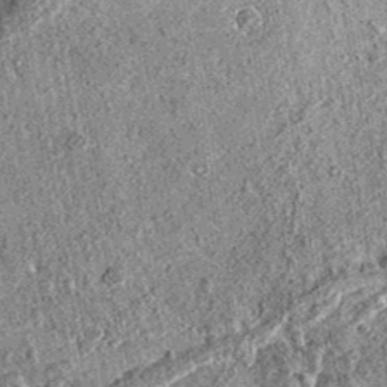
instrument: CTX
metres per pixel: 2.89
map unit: eAb
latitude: 36.3467
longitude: 110.4440
